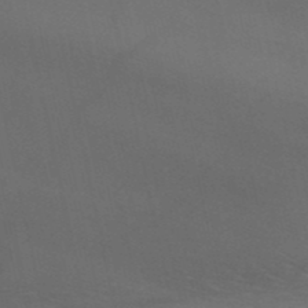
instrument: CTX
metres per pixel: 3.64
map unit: HNb
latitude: -51.1431
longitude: -43.0270
